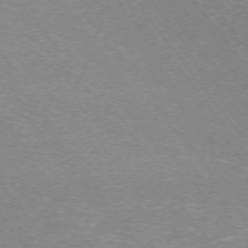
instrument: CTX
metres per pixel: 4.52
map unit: Ap
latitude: -74.8030
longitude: -74.9325
